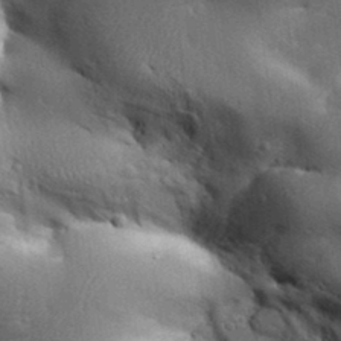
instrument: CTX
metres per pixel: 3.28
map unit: Aa
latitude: 32.9892
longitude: -144.0444
